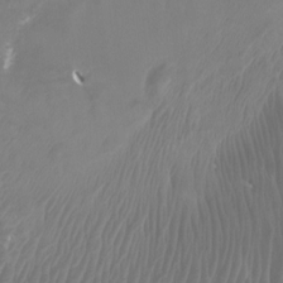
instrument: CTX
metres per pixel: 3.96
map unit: Htu
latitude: 2.9702
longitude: -20.3656
